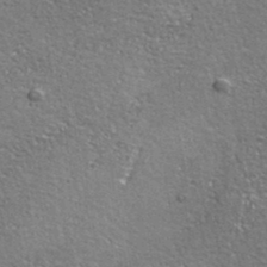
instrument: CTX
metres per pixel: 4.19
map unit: lHvf
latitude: 36.5546
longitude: -90.0444
